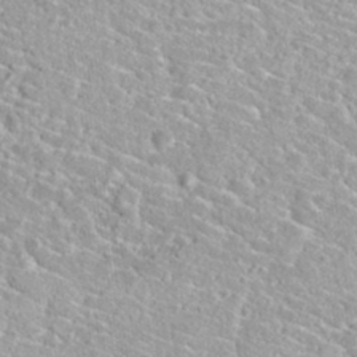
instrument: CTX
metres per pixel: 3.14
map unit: Nhu
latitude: 30.3468
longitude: -49.8772
